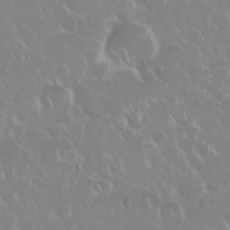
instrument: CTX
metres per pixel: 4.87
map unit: Nhu
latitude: 28.4979
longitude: -61.4426
